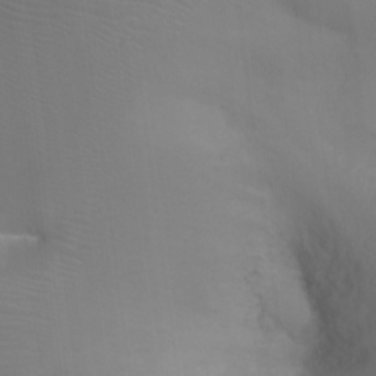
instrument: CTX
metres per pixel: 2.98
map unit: Ht
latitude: -17.2187
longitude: -41.6127
